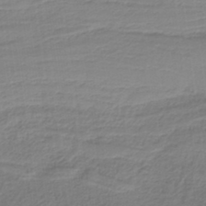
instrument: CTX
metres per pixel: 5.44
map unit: HNb
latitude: -37.0486
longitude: 55.7289
